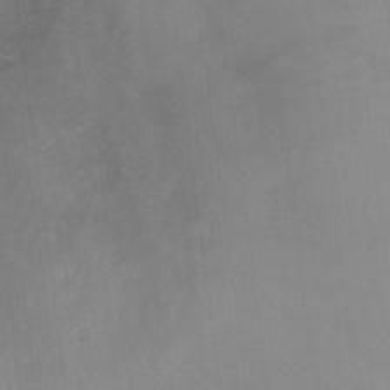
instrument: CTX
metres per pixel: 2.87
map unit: Hto
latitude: 18.1011
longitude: -36.3279
